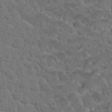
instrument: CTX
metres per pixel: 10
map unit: Hto
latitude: 18.9702
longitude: -34.7813
